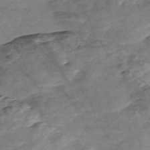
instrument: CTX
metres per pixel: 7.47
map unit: Nve
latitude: -57.0864
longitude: 53.6344
